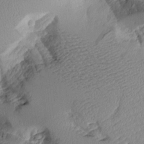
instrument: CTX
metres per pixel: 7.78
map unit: Aa
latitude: 11.3104
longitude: -126.9514
